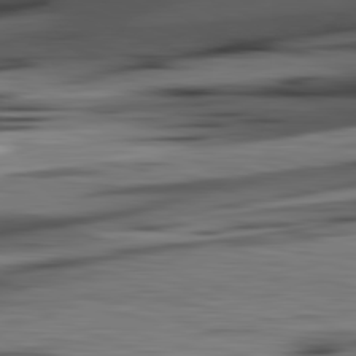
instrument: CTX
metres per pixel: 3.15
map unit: lApd
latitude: 81.8394
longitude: 127.9178
